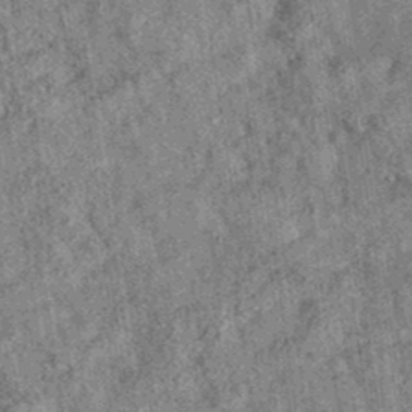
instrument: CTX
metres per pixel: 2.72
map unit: eAb
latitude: 35.7638
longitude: 114.8597
